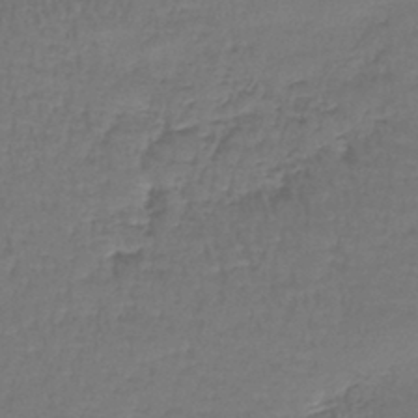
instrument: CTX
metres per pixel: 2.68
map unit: lHb
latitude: -43.4832
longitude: 59.2753
